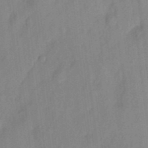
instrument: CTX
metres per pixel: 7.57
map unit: eHh
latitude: 5.7261
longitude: -73.7072
